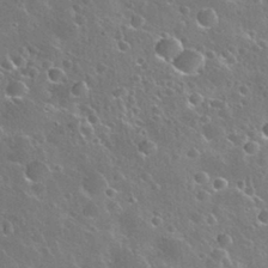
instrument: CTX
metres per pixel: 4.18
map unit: Nhu
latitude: 30.3468
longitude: -55.7827
